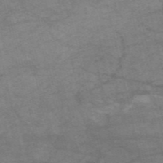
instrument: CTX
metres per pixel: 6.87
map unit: HNb
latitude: -54.5007
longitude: -44.3656
